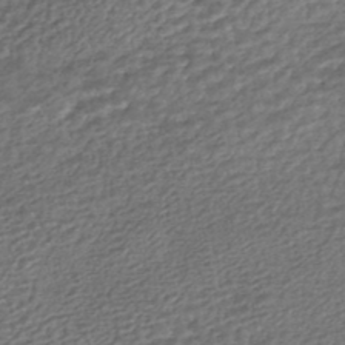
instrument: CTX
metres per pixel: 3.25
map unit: HNhu
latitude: -46.3495
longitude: 102.6141
